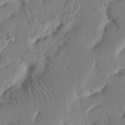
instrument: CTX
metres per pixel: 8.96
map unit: Nhu
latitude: 16.6491
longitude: -75.3104
